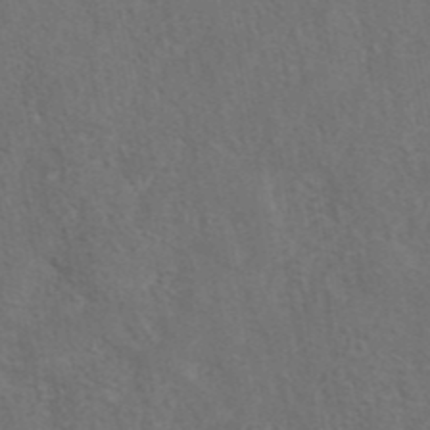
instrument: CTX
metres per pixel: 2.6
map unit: eAb
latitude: 42.4979
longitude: 104.8030
